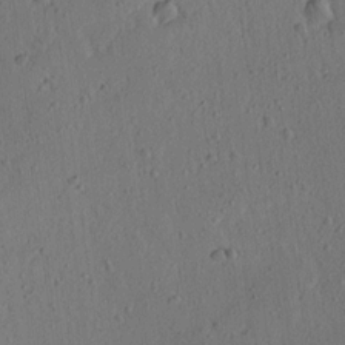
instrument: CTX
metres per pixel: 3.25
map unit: Ave
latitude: 16.0255
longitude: -105.1970
